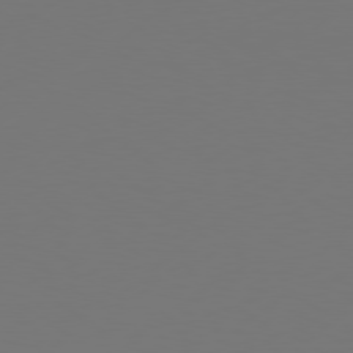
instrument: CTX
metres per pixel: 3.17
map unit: Hpe
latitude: 77.0269
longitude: -130.1011
